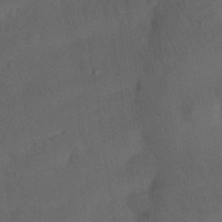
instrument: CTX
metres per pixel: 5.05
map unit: Nhu
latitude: 26.5924
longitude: -70.5923
